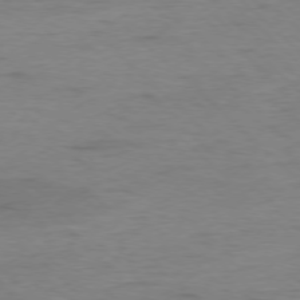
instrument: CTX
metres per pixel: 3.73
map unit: Ap
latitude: -77.7100
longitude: -88.4223
